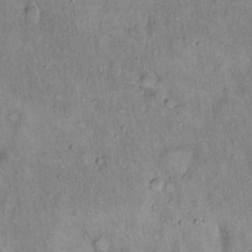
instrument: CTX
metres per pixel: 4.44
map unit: Hto
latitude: 14.8947
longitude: -59.1781
